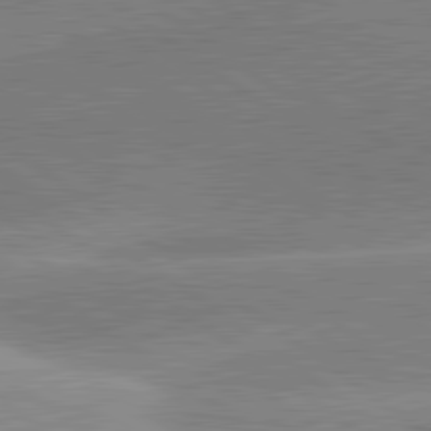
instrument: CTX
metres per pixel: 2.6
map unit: lApd
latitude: 81.5182
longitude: -157.0269
